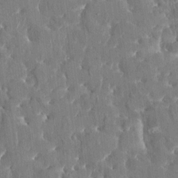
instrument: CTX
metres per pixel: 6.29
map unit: HNhu
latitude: 3.8583
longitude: 8.3117
